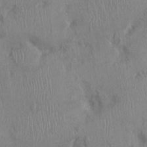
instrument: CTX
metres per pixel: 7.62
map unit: Ht
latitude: 0.3467
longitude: -13.0270
